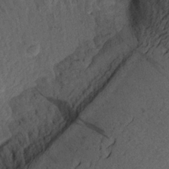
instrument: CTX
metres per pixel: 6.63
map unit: Aa
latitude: 17.4993
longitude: -144.2333
